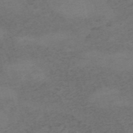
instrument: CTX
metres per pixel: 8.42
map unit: HNb
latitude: -55.5399
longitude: -46.4412
